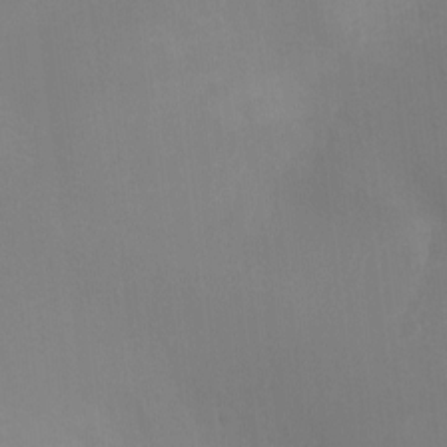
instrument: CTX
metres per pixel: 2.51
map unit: Ht
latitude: -3.5399
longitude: -17.6694
